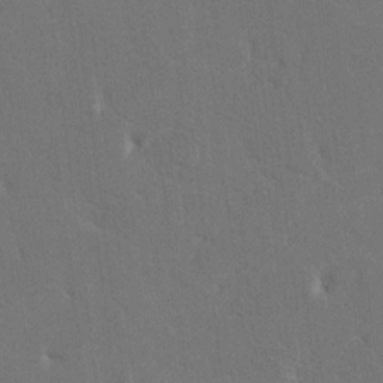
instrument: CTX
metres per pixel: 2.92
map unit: HNhu
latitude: 5.5749
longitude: -5.4804
